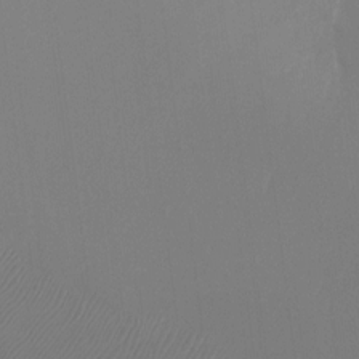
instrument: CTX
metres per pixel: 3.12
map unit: Ht
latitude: -15.5777
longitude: -48.7813
